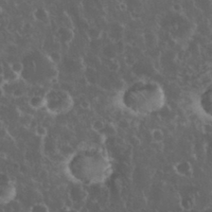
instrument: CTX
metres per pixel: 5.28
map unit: eHh
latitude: 33.8961
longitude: -61.7260
